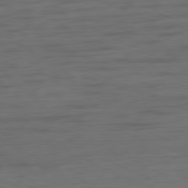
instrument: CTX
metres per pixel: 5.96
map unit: Ap
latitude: -81.0298
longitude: -60.8380
